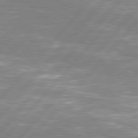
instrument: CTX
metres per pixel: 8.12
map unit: Hpe
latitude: 78.2712
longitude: -120.4979
